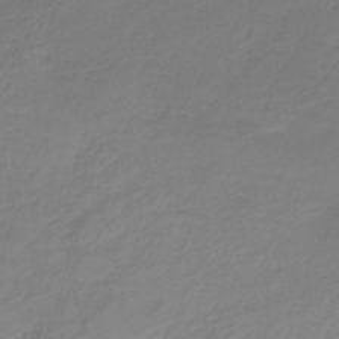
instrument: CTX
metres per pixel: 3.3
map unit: HNb
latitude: -33.6911
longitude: 53.7855
